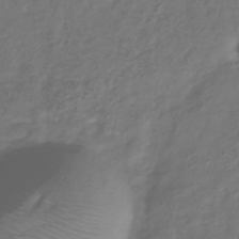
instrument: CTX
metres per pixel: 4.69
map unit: Hve
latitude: -34.3117
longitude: 90.6708
